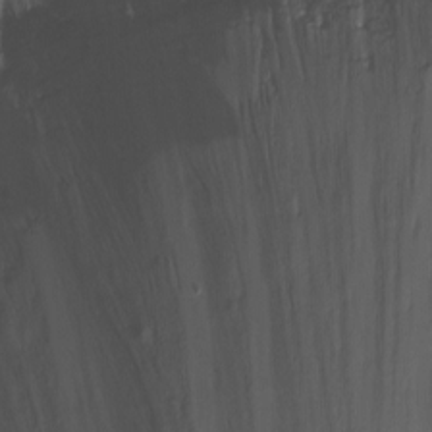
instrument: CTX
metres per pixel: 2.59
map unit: Nhu
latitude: -7.0108
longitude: -46.8191
